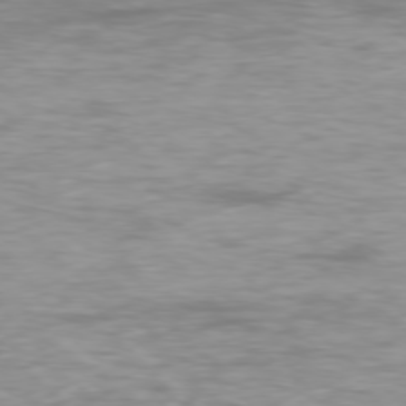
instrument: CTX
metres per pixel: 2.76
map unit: Ap
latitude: -77.6722
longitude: -80.7813
